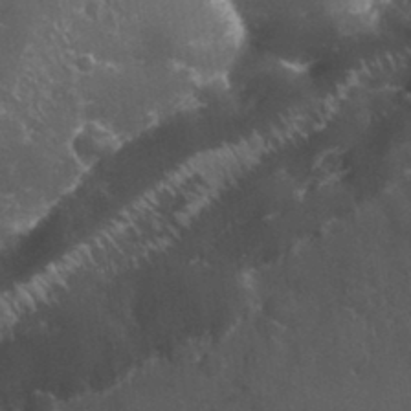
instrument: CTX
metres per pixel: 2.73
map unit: eHh
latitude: 33.2537
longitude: -62.1578
